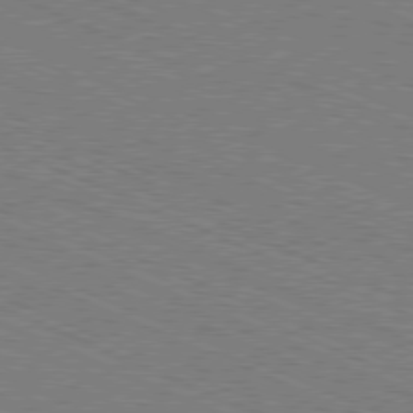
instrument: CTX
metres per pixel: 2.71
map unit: Ap
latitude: -80.7086
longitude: -74.4412
